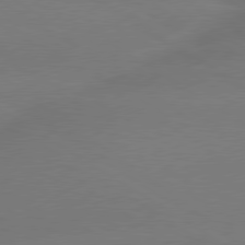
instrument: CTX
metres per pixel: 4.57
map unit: lApd
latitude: 79.4994
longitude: -144.1578
